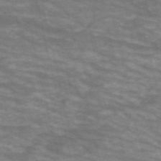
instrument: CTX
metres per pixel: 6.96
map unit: HNb
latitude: -53.7855
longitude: -44.6490
